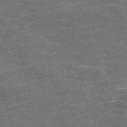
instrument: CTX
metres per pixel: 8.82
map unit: Nve
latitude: -58.1983
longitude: 65.5966
